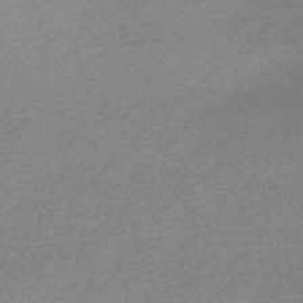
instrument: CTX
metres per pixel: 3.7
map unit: Nve
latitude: -56.9919
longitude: 61.0864
